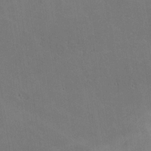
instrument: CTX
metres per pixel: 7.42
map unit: lHvf
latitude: -9.6533
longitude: -102.5546
